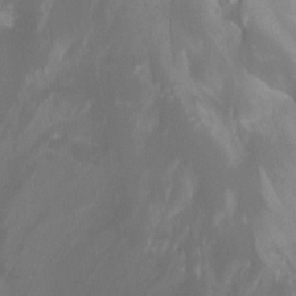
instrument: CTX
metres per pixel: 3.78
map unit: Nhu
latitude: -12.9353
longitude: -64.5546
